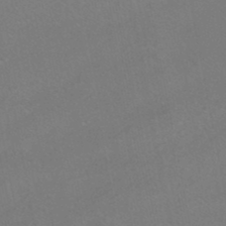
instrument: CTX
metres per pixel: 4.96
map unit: HNhu
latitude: -40.9542
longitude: 103.5777
